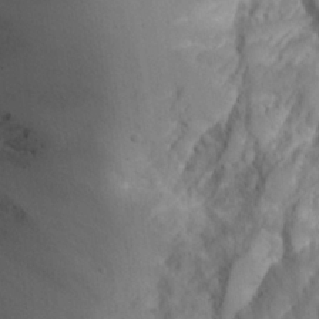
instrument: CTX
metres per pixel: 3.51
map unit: Aa
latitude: 25.1403
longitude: -131.4049
